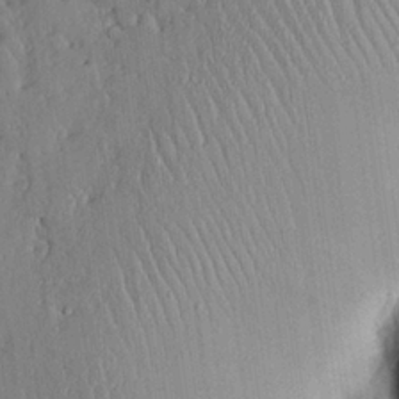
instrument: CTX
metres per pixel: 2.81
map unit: Aa
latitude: 24.0444
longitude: -132.5735
